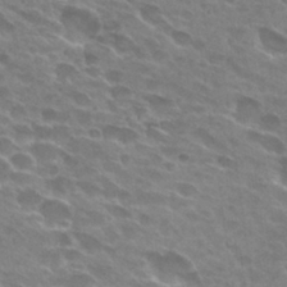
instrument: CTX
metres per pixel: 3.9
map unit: Hto
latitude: 28.8002
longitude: -42.6491
